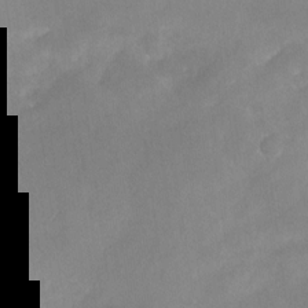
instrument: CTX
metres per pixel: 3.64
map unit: Nhu
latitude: -28.7841
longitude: -63.5938
